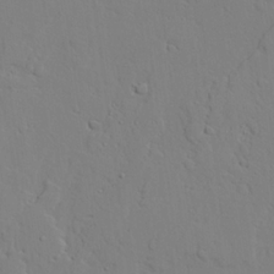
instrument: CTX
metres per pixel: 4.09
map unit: lAvf
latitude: 24.2711
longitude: -109.6505
